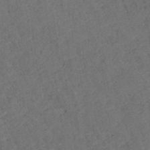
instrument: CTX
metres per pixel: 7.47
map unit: ANa
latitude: 39.6694
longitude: 20.1983
